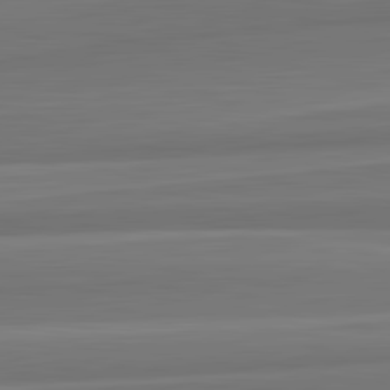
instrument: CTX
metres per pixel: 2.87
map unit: lApd
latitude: 82.7624
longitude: 168.7652
